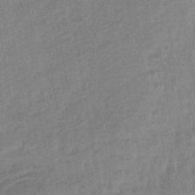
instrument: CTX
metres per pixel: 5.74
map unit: eHb
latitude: -42.2361
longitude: 82.4251
